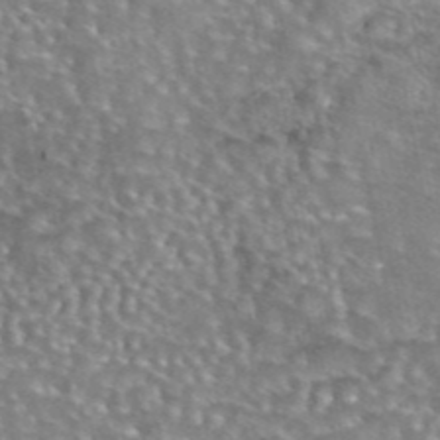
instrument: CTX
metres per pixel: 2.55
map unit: eAb
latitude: 44.7813
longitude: 104.3495
